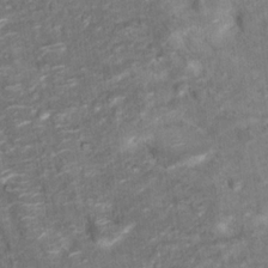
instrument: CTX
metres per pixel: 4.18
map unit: Hto
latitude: 17.7828
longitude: -36.7624
